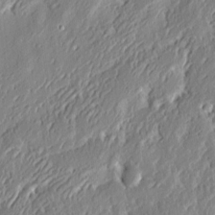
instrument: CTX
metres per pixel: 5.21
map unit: eHh
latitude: 3.4615
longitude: -77.8772
